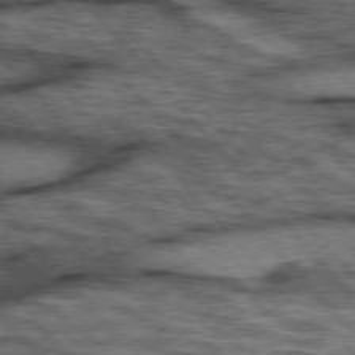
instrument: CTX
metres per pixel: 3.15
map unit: lApd
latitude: 75.9150
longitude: -49.8016
